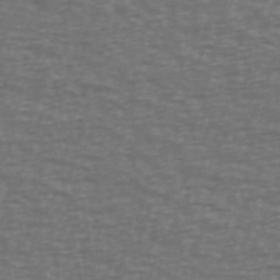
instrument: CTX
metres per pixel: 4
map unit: Ave
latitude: 39.3671
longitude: -113.4804
